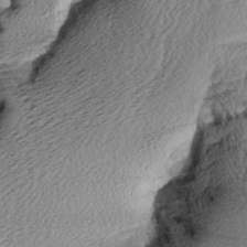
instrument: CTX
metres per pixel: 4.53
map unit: Aa
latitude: 8.5168
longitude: -141.1781
